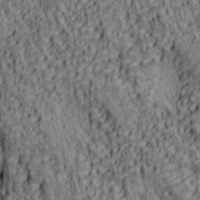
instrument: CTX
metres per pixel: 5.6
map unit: lAa
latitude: 5.6505
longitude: -115.0458
